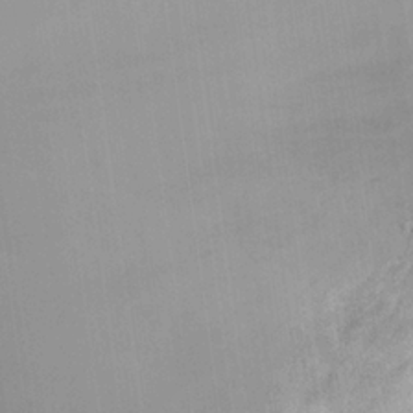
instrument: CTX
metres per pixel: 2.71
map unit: Nhu
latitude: 24.1011
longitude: -71.4237
